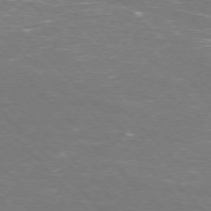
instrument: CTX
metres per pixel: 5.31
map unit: Ap
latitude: -75.8423
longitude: -82.8380
